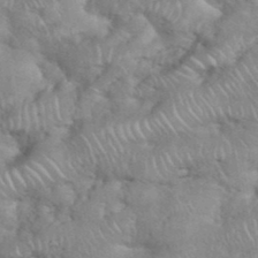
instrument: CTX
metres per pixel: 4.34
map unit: eHh
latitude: 38.4601
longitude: -57.8961
